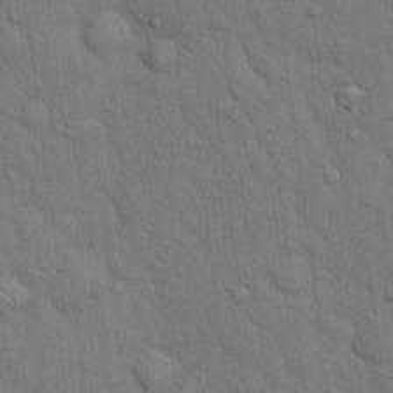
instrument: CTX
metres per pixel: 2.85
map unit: Hto
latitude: 15.6694
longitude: -56.2522
